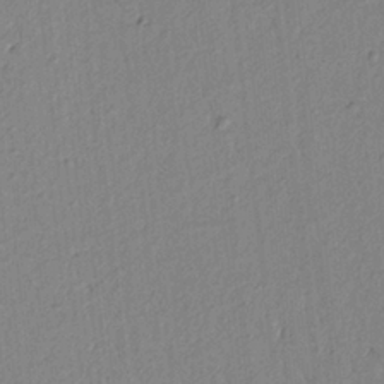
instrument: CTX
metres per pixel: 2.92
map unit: lAvf
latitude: 6.4412
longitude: 165.3510
